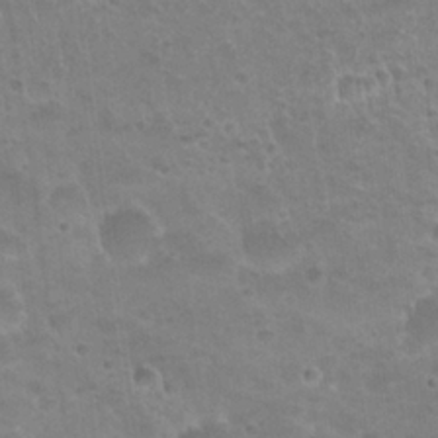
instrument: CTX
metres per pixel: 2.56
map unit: Nhu
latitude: 25.0269
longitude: -51.5182
